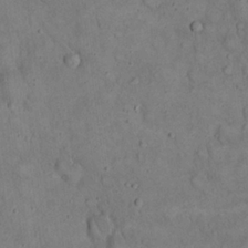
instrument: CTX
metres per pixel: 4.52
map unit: eHh
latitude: 20.4790
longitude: -59.8017
